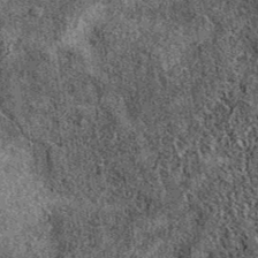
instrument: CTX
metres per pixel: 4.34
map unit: eAb
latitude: 39.8772
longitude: 109.1053
